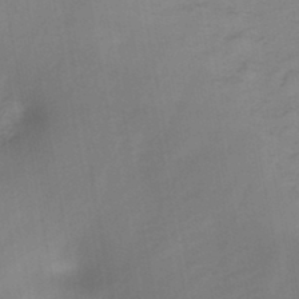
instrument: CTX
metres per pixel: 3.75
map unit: HNb
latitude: -45.2943
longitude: -38.7057
